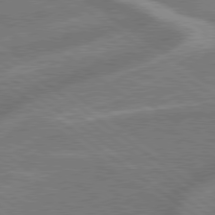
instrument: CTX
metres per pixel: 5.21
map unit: lApd
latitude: 79.1592
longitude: -171.2537
